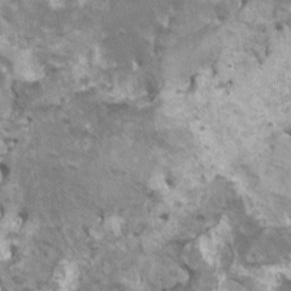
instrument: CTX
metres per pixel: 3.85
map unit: HNhu
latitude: 2.9513
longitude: 3.5210
